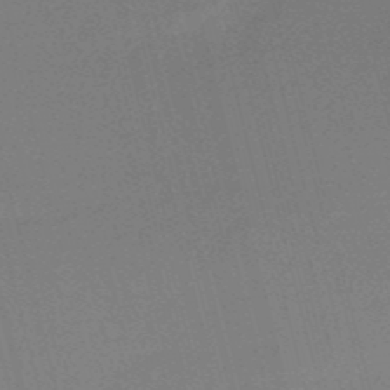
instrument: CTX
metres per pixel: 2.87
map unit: HNb
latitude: -52.2361
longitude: -46.8947
